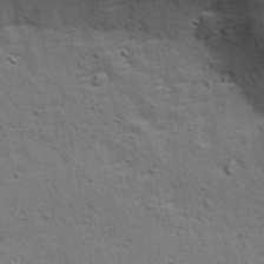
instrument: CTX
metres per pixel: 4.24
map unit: Hve
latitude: 23.8394
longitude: -97.8772
